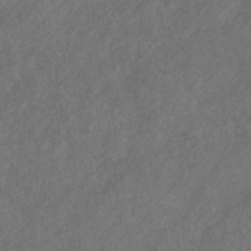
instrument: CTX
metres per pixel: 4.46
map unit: eHb
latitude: -30.8975
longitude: 70.4062
